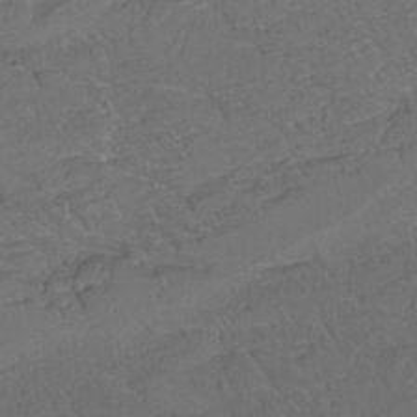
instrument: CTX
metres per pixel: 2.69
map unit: HNhu
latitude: 10.6491
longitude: 24.0472
